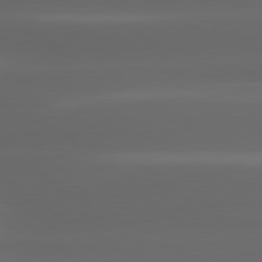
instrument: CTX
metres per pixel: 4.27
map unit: lApd
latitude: 80.4412
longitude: -145.4426
